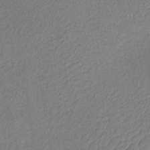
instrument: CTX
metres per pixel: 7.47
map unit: lHb
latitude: -36.0472
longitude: 71.2187
